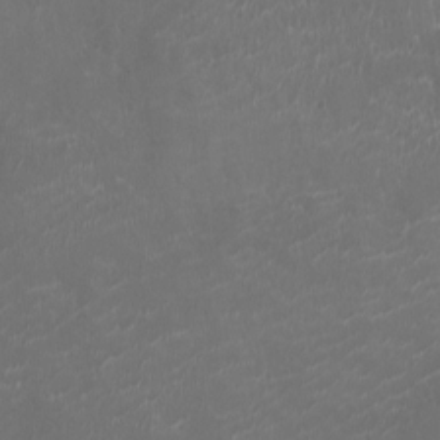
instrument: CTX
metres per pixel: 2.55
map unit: Ht
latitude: -1.5211
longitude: -18.9324
